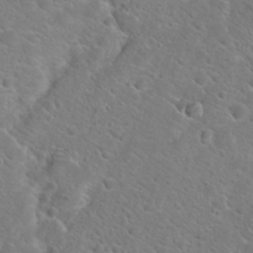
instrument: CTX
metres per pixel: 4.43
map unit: Hto
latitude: 22.8569
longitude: -45.2159
